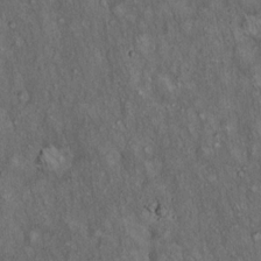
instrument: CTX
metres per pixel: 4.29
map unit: Hto
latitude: 15.5749
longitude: -58.7246
